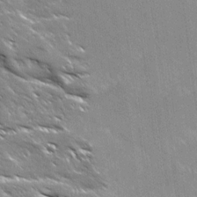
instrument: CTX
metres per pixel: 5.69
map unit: Ave
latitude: 19.2915
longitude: -136.7435
